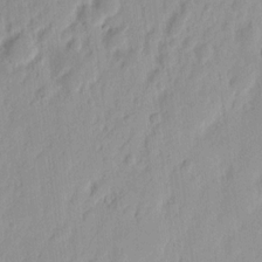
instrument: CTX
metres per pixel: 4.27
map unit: eHh
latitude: 14.4790
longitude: -72.6302
